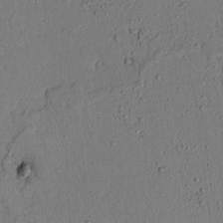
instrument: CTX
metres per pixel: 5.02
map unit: lAvf
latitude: 5.3482
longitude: 169.1620
